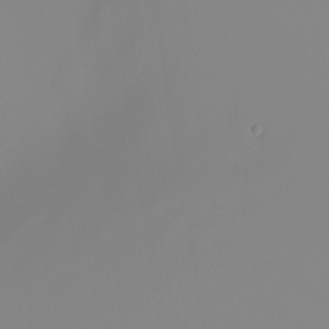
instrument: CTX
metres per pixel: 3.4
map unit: Nhu
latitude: -8.1984
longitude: -95.9150
